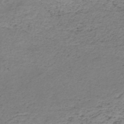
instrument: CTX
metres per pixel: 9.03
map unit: HNb
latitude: -50.3684
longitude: -53.8772
